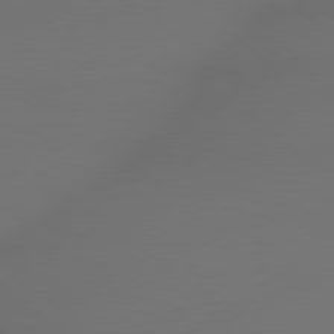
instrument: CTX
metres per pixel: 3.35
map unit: lApd
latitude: 79.2159
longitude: -172.1199
